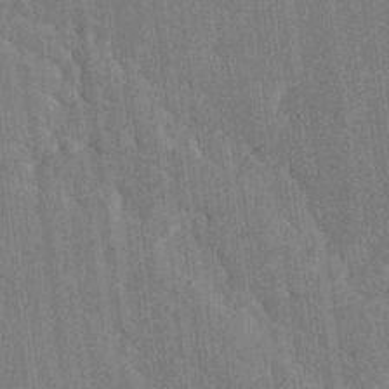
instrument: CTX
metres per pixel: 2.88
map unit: Ave
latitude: 20.0444
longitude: -137.3293
